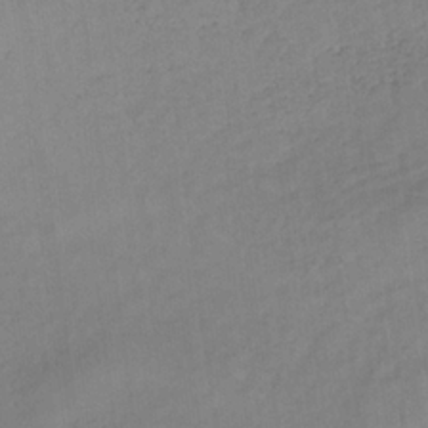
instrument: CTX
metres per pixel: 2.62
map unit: lHb
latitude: -32.7464
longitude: 64.1984
